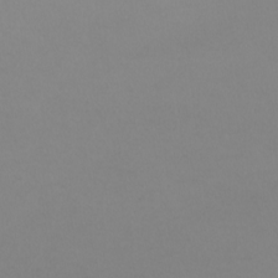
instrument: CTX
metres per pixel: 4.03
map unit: Nhu
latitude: -7.9367
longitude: -94.9325
